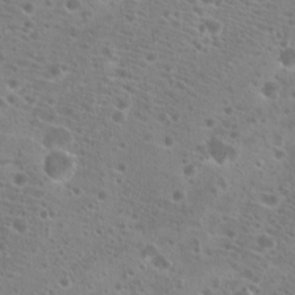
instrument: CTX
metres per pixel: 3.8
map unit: Hto
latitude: 20.8569
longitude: -41.0080
